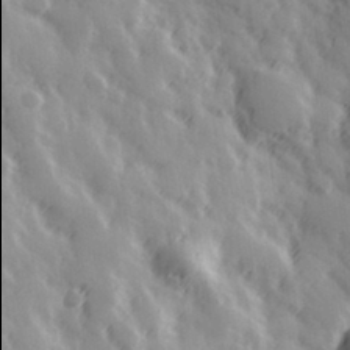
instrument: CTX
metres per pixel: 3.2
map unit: Hve
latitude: 32.5546
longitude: 150.0094
